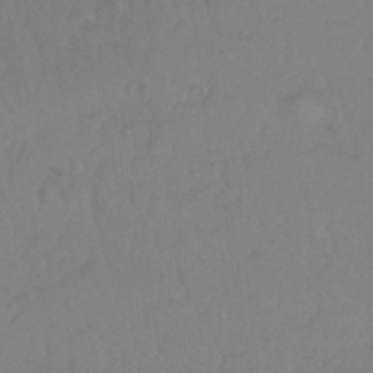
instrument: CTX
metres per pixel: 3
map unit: Nhu
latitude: 23.0269
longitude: -63.5560
